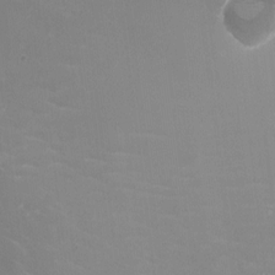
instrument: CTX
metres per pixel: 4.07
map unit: HNhu
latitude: -2.8407
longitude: -3.6127
